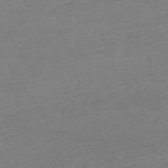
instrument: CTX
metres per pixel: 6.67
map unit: Ap
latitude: -73.9556
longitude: -68.6302
